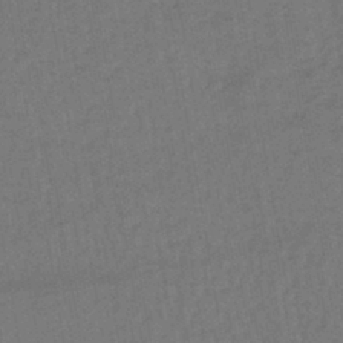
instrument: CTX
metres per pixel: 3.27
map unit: lHb
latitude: -42.7274
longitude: 67.9178
